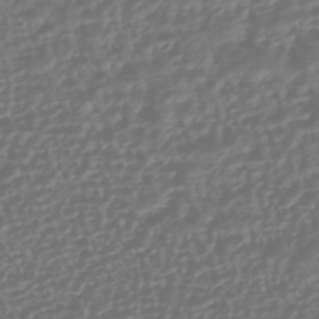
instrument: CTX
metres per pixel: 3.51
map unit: HNhu
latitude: -45.4832
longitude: 106.8597
